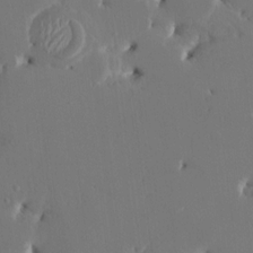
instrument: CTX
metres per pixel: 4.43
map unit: HNhu
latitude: 5.3104
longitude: -5.5182
